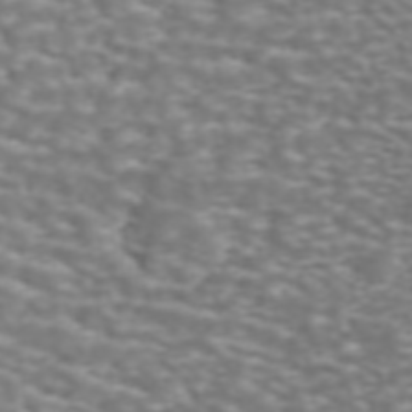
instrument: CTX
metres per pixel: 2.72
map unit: ANa
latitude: 44.2144
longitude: 22.2929
